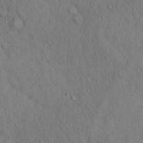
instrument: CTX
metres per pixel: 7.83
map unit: Hto
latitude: 15.6316
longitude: -60.0822
